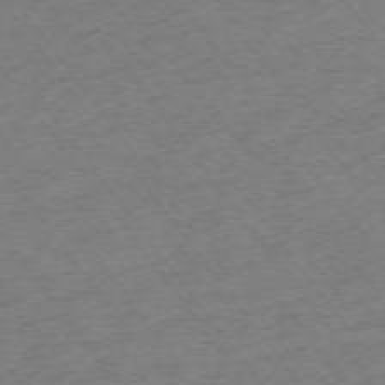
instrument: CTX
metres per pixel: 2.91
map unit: Ap
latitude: -74.8030
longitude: -67.5560
